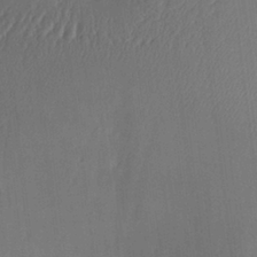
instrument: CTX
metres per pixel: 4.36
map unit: Aa
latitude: 26.7624
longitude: -136.3845
